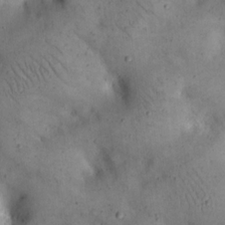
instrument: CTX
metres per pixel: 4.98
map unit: eHh
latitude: 20.3279
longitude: -61.3292
